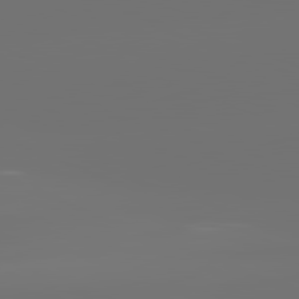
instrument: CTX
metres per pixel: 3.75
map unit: lApd
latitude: 82.1199
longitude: -152.8569
